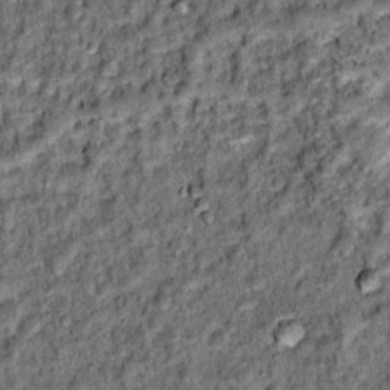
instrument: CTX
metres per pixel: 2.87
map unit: Hto
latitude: 15.1593
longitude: -35.8583
